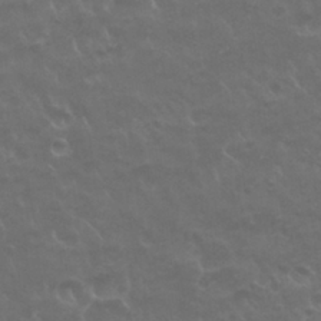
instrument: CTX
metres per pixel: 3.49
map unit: Nhu
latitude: 26.5168
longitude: -53.0459
